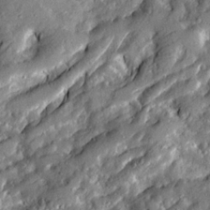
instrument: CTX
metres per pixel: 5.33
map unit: Ave
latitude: 19.6127
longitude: -129.5560
